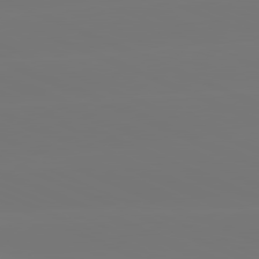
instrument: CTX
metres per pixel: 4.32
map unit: lApd
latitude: 81.3859
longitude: -150.1955
